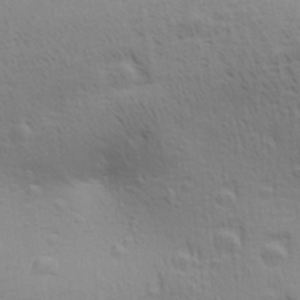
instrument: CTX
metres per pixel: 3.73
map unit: Aa
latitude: 29.6316
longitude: -139.6316
